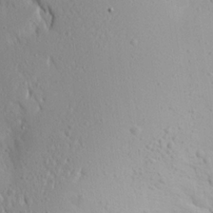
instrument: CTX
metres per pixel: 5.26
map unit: Aa
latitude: 18.2711
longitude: -148.3656
